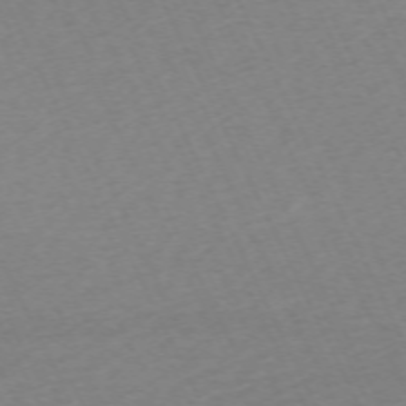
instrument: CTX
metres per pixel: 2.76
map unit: Hpe
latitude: -70.2551
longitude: 14.9920
